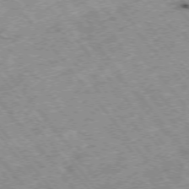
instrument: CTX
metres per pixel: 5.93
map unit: Hpe
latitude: -75.3888
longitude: -18.1766
